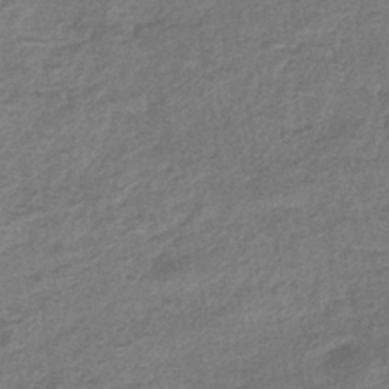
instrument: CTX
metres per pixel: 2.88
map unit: eHb
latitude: -36.4818
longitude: 80.5196
